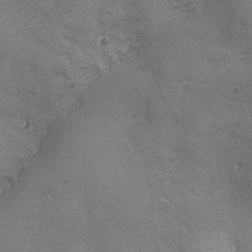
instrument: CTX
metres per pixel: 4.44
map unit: Ave
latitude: -7.6910
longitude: -121.1026
